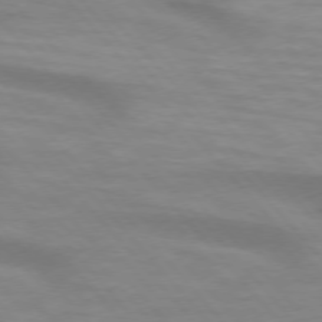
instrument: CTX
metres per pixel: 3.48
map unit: lApd
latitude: 74.5168
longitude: -61.2159
